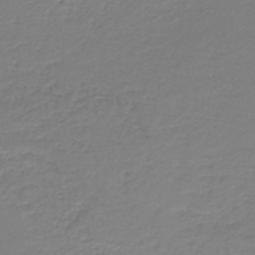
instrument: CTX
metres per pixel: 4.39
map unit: lHb
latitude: -44.8597
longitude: 60.5763
